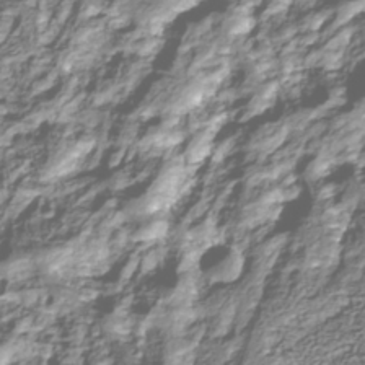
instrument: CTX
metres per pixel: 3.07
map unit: Nhu
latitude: -39.5966
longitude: -82.5734
